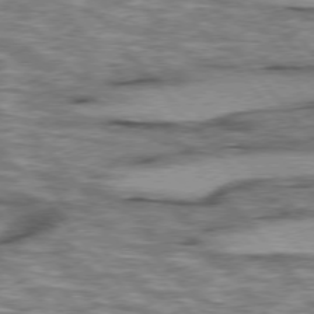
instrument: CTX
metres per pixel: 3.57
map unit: lApd
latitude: 76.0255
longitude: -49.1403
